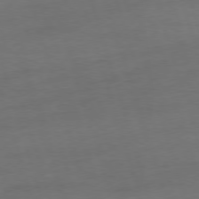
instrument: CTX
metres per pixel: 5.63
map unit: Ap
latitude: -76.4629
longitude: -73.4994
